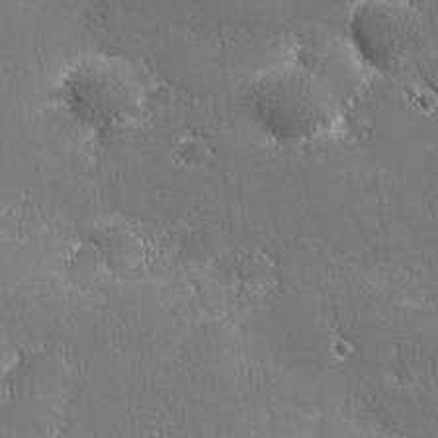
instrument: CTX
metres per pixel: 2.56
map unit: lHvf
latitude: 25.5749
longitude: 141.1998
